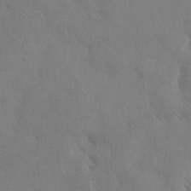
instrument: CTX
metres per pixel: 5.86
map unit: HNhu
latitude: 7.1592
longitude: -3.1781
